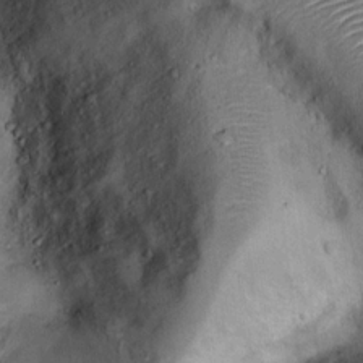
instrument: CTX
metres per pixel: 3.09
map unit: Ht
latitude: 14.0255
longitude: -40.7246
